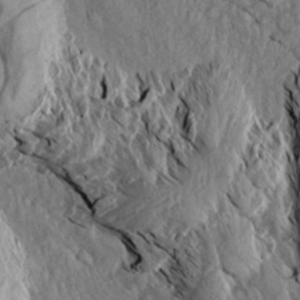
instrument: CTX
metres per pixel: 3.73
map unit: Aa
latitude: 14.8569
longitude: -144.0444
